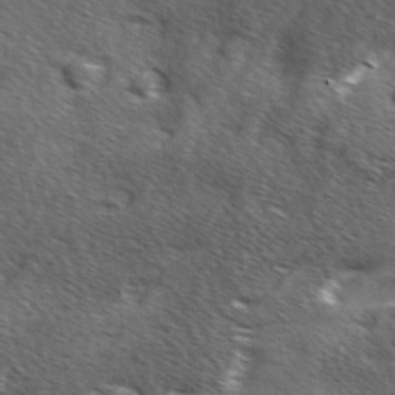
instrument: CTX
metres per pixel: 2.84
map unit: Ave
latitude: 0.4034
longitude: -111.9717
